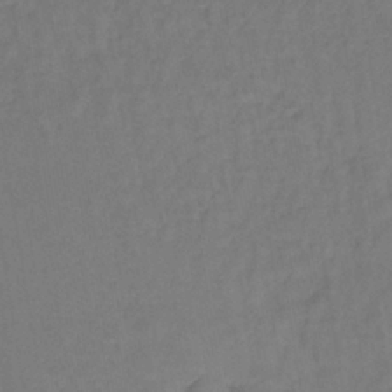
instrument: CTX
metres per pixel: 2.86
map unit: lHb
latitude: -35.3132
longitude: 64.5385
